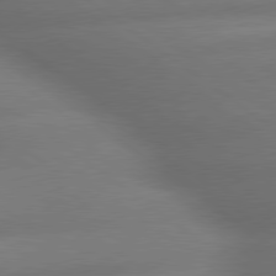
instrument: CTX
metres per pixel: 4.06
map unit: lApd
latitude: 79.6505
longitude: -167.5560
